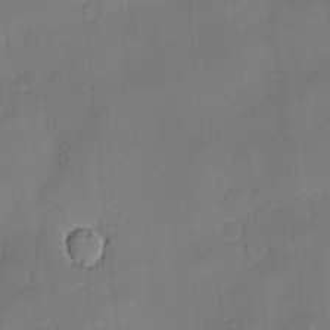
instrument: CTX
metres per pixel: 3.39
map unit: Hve
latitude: -10.0094
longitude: 175.4265
